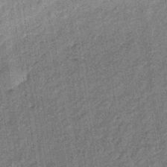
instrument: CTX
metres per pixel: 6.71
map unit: lHb
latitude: -35.8233
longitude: 63.8611
